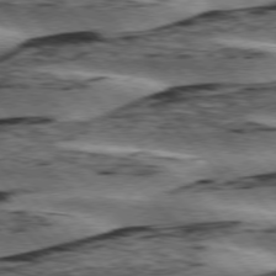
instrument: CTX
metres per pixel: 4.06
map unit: lApd
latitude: 76.4034
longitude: -78.3090
